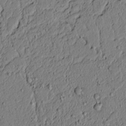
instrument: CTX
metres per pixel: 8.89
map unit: lAvf
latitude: 6.1578
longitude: 167.8044
